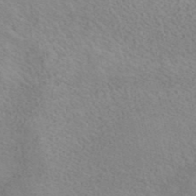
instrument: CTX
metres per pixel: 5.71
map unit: ANa
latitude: 41.8961
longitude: 15.3510
